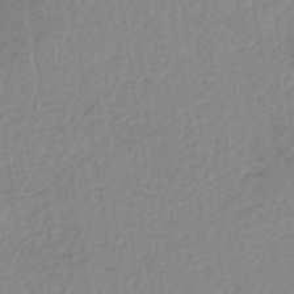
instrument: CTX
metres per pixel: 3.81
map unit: HNb
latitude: -33.5777
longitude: 63.5210
